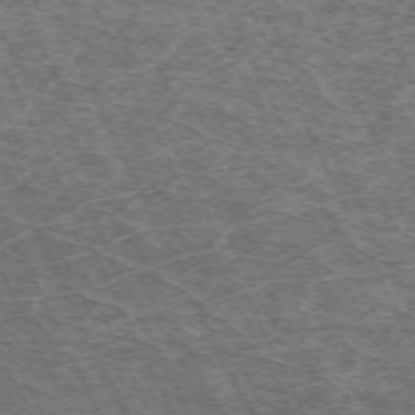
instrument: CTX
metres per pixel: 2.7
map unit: Hpe
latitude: -71.0298
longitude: 11.3321
